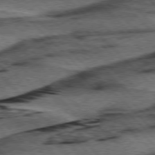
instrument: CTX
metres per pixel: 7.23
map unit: lApd
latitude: 76.6301
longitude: -78.3845
